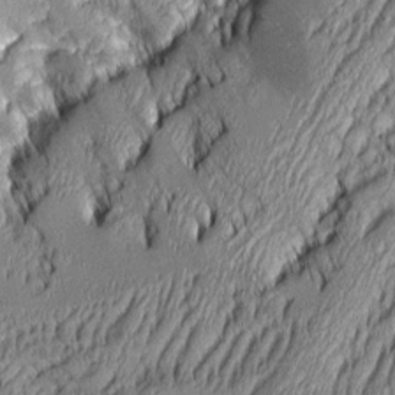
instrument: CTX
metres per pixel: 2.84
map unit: Aa
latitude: 7.8394
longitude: -129.3482
